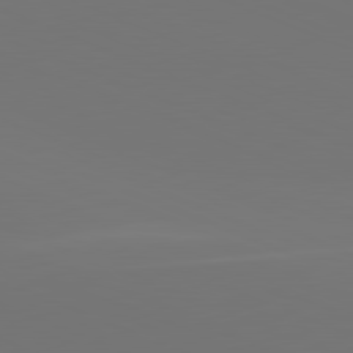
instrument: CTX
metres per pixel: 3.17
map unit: lApd
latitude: 81.6883
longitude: 146.4818
